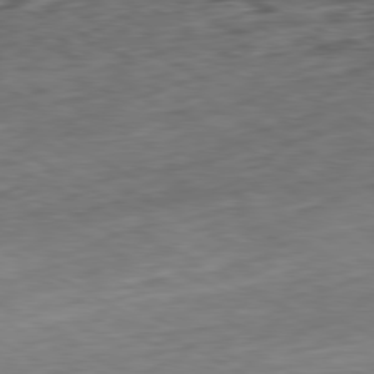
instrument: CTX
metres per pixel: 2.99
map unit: Hpe
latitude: -80.5952
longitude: 21.3509
